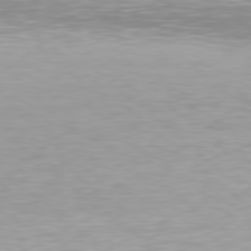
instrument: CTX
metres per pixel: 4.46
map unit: Hpe
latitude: 78.4034
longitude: -170.7813
